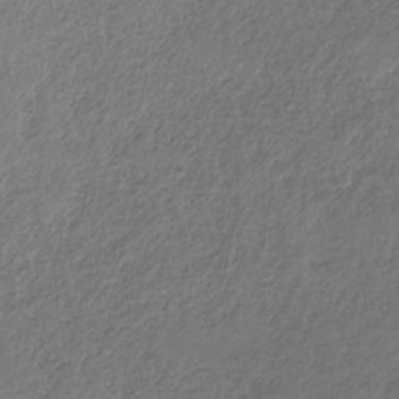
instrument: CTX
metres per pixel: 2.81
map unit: HNb
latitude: -32.8219
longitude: 58.0660
